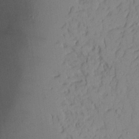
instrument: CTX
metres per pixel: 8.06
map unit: Aa
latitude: 24.3089
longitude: -132.8758
